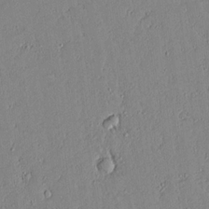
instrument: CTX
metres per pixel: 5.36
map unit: lAvf
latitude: 16.3278
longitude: -127.6883
